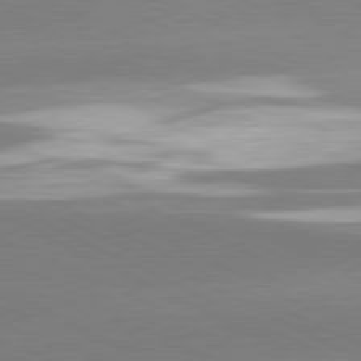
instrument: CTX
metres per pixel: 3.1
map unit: lApd
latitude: 80.9325
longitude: -151.6505
